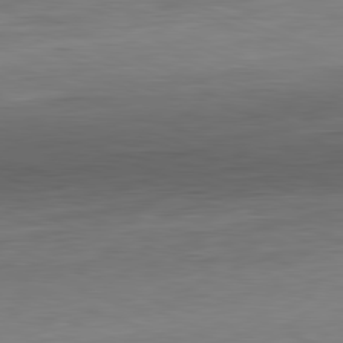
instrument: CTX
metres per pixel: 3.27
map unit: Hpe
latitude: -81.8423
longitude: 9.7666
